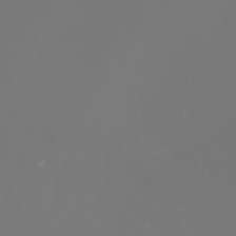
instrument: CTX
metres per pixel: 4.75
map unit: Nhu
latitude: -8.0094
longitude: -73.7639
